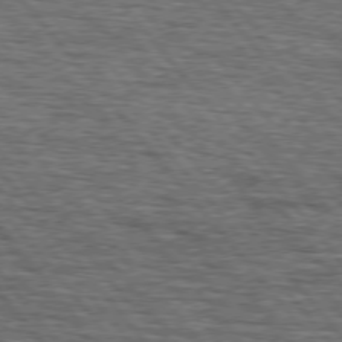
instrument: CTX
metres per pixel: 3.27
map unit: lApd
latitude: 75.8394
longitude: -86.3089
